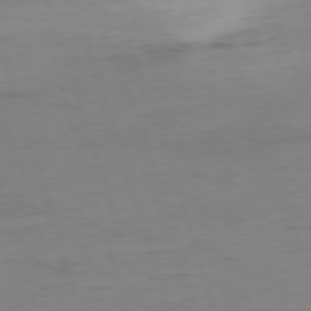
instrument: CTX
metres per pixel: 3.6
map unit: Ap
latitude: -76.1984
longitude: -73.3482
